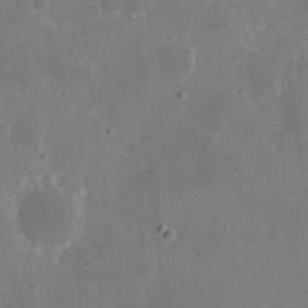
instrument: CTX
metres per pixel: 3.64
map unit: eHh
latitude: 9.5371
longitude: -69.2348
